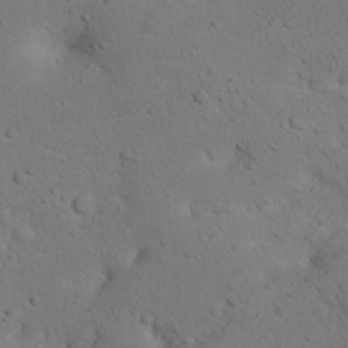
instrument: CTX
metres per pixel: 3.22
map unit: Nhu
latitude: 22.5357
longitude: -72.3846
